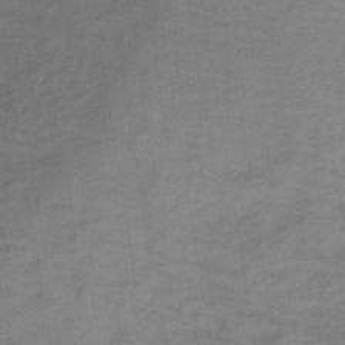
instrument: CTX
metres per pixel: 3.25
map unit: lHb
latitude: -38.0094
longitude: 71.3699
